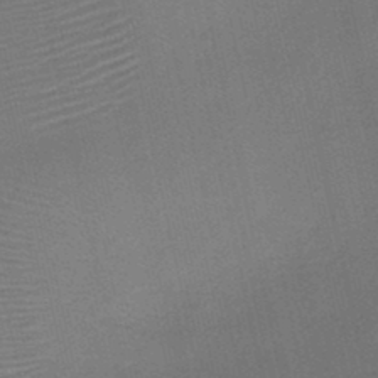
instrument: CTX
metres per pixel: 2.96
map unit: HNb
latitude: -47.3509
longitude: -41.5560
